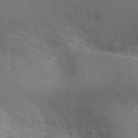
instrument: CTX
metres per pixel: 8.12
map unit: Ht
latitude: -3.1620
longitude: -16.8947
